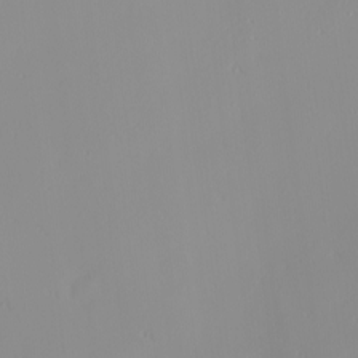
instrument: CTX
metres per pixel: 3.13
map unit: Nhu
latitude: -0.0472
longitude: -77.6694
